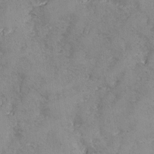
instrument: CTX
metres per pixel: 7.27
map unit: Ave
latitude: -8.0850
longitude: -118.6679
